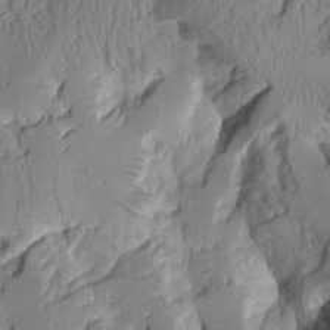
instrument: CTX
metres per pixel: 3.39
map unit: Aa
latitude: 7.8205
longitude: -128.2333
